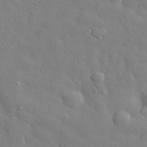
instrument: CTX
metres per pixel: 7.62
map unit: eHh
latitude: 28.6490
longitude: -78.4223
